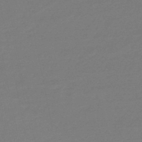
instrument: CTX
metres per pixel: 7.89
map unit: eHb
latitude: -49.1054
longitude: 86.1417
